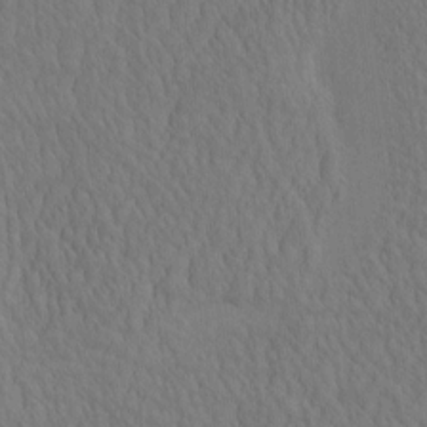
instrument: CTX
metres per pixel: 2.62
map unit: eHh
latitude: -2.7463
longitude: 15.7478
